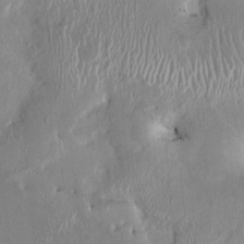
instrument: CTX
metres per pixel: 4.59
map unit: HNhu
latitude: 4.2145
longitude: -6.0822
